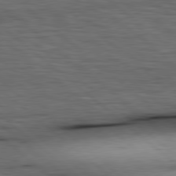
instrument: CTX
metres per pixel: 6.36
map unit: Hpe
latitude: 78.9892
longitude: -140.0444
